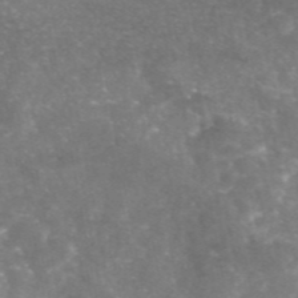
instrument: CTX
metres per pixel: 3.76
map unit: eAb
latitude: 46.3845
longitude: 120.5007
